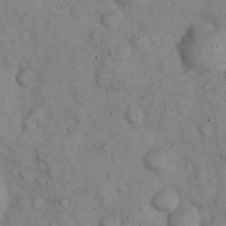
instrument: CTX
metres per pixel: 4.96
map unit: eHh
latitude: 22.7246
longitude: -59.0270
